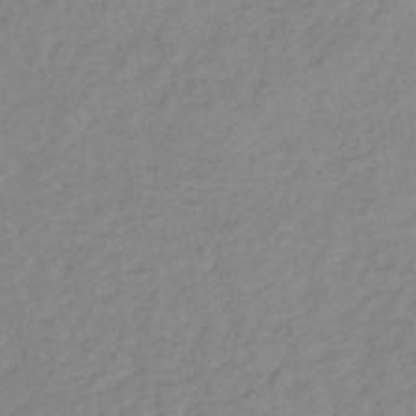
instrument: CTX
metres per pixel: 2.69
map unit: lHb
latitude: -36.2172
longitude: 70.6896
